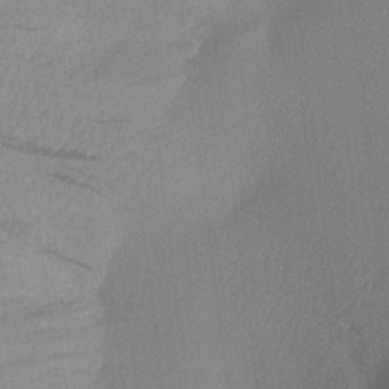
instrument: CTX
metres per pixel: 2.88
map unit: Aa
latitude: 20.0255
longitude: -144.5168
